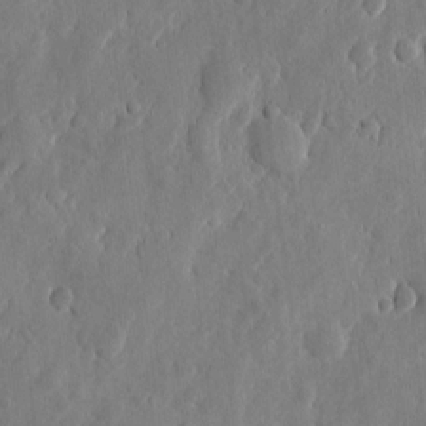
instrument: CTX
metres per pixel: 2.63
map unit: eHh
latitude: 6.9136
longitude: -72.5924
